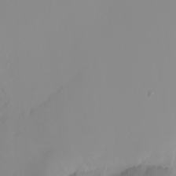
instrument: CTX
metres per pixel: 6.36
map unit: Nhu
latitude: -0.1417
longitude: -77.6694
